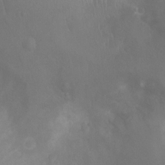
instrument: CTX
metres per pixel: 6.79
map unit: Ht
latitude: -10.1228
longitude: -20.7435
